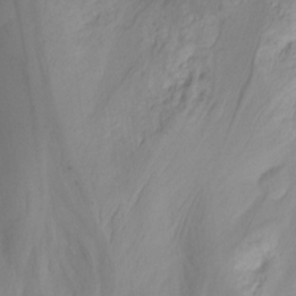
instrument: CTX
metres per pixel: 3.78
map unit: Nhu
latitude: -13.7289
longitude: -56.3845
